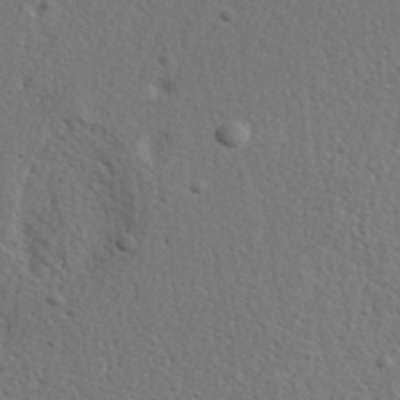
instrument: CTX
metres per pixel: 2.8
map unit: lHvf
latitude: 37.3671
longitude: -87.4237
